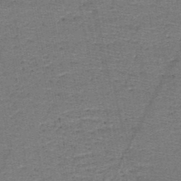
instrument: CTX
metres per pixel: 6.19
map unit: HNb
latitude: -48.6897
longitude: -42.4601
